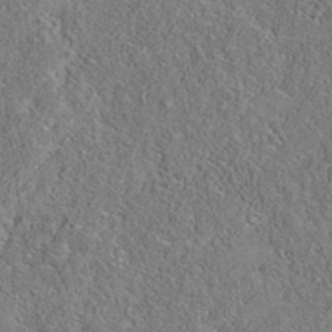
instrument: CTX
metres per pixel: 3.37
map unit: eAb
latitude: 35.9717
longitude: 106.7463
